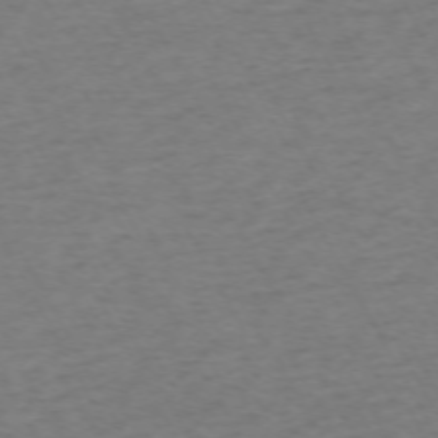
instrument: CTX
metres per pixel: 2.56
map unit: Ap
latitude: -72.5385
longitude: -69.8206
